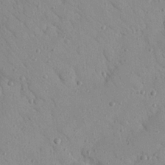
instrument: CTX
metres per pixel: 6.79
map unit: Nhu
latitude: 22.5735
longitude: -75.9906
